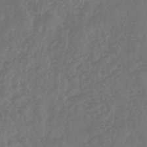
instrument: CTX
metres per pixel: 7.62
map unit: HNhu
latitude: -46.7085
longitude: 91.8612
